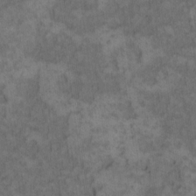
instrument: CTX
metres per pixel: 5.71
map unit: eHh
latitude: 13.3671
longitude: -64.5168
